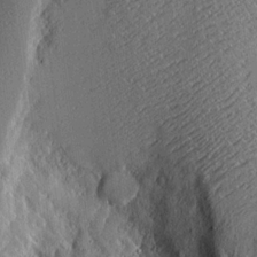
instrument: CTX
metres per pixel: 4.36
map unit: Aa
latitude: 17.8017
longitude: -142.5735
